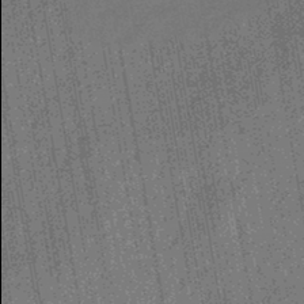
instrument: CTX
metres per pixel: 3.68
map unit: eHb
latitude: -43.6721
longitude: 86.0094
